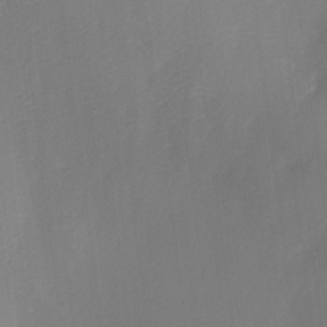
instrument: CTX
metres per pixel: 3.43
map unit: Ave
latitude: 0.7246
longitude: -113.4048
